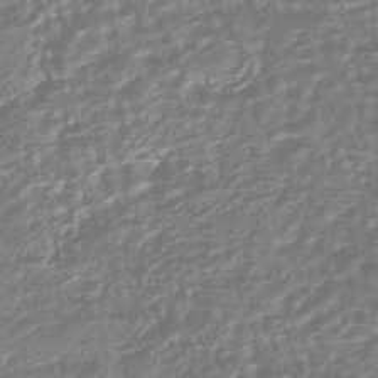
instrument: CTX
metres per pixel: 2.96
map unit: HNhu
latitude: -44.0472
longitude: 107.1620
